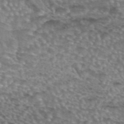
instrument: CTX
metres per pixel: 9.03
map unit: eAb
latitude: 44.2522
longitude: 104.7463
